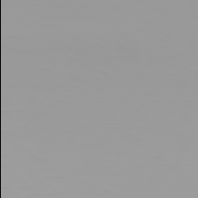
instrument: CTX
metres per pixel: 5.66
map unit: Hpe
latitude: 78.1578
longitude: -145.9906
